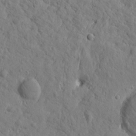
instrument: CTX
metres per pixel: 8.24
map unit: Htu
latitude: 1.7449
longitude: 178.4251
